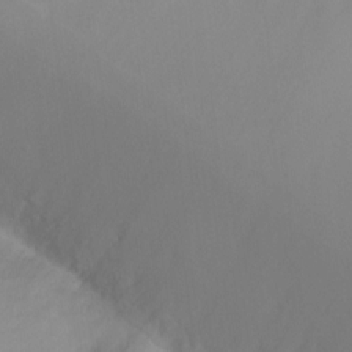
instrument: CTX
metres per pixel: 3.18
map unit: Ht
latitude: -0.5007
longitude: -35.1214
